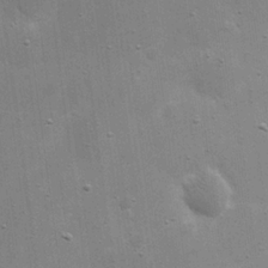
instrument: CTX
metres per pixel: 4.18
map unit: eHh
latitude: 20.9703
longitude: -67.0647
